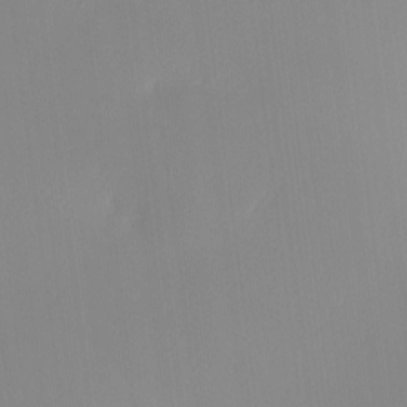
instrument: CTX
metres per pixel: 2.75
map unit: Nhu
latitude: -0.1417
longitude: -78.8380
